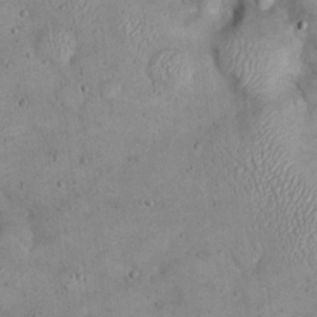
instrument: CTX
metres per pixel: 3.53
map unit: eHh
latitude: 21.6127
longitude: -59.8394
